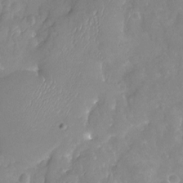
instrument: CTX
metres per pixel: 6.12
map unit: Nhu
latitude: -20.0094
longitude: -58.2712
